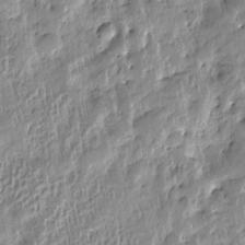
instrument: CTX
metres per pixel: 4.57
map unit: Htu
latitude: -4.9163
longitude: 173.1998
